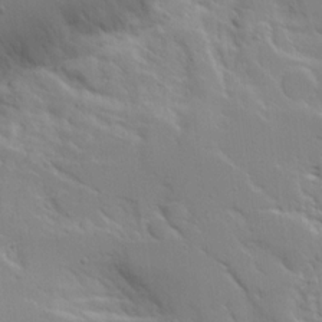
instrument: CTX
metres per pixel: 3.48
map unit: Ave
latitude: 13.2159
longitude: -139.2348
